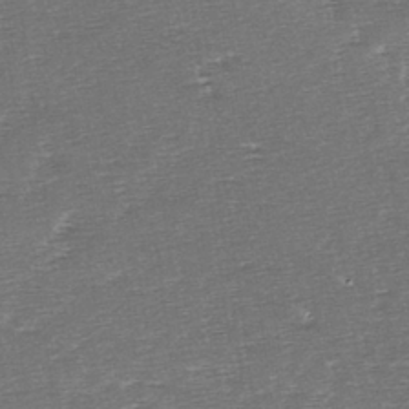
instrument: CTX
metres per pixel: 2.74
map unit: lAa
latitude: -2.7463
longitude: -128.4601
